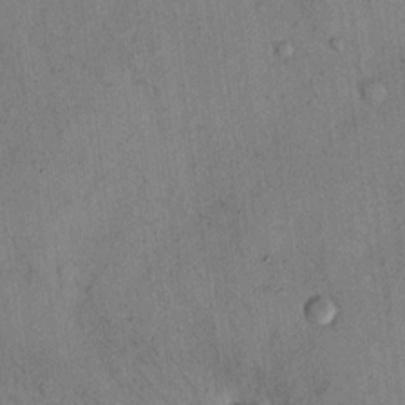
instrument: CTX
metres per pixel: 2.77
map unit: Hto
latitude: 12.2523
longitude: -59.0081
